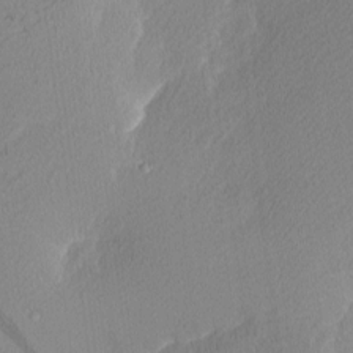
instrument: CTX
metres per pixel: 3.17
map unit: Nhu
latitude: 1.5749
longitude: -77.3292
